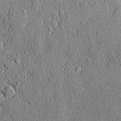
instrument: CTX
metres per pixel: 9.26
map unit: lHvf
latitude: 21.3104
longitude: 144.0283
